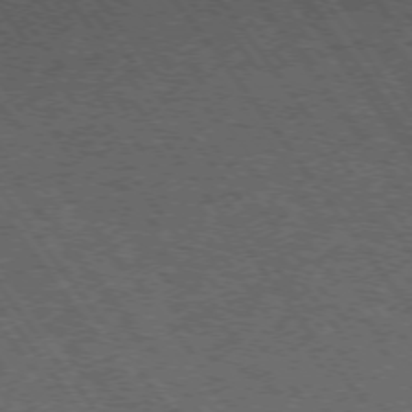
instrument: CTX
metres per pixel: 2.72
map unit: Ap
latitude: -75.8801
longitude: -62.8569
